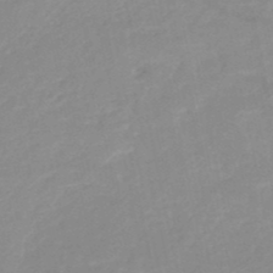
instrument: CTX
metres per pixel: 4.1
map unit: HNb
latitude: -49.3132
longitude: -43.6505
